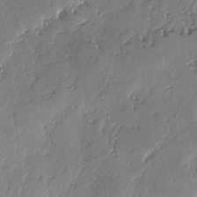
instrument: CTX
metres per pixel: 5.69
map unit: lAvf
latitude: -4.3684
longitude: -112.6868
